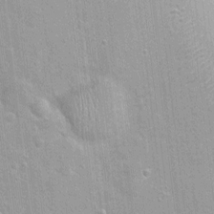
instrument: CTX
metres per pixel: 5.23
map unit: Nhu
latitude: 1.3292
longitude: -16.4223
